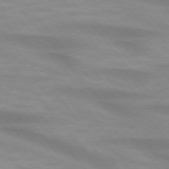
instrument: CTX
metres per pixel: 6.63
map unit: lApd
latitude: 74.5546
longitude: -60.0822
